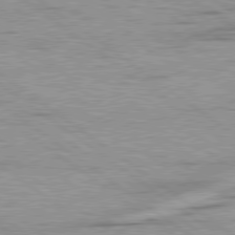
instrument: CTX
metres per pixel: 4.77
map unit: Hpe
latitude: 79.0837
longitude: -154.8380
